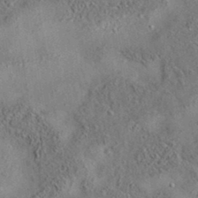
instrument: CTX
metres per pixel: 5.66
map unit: eAb
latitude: 35.4048
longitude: 108.6329
